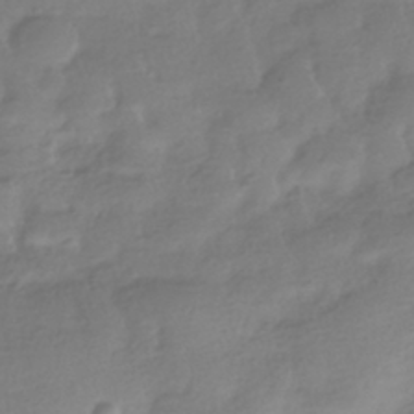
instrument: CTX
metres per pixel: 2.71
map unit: HNhu
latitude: -40.6707
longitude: 97.8234
